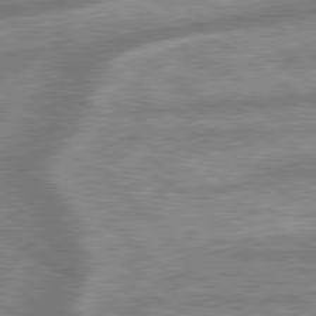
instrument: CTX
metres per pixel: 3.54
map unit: lApd
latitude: 79.6694
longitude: -169.5182
